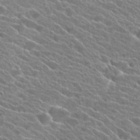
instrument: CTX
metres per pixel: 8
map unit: Hto
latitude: 24.7813
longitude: -41.1403
